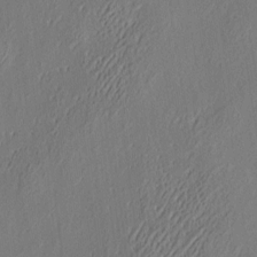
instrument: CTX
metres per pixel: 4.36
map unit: eHh
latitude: 3.9717
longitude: -77.8016
